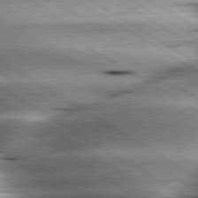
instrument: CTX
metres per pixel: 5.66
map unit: lApd
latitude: 80.1578
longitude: -142.4223
